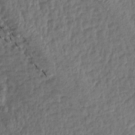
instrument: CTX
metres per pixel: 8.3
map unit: Aa
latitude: 15.4805
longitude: -146.0822
